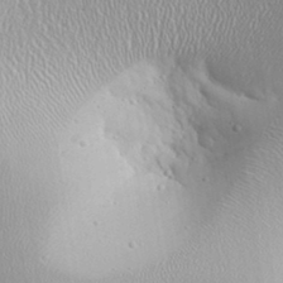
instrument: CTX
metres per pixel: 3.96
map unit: Aa
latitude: 33.0270
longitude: -141.4048
